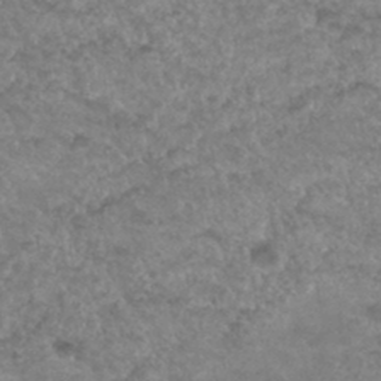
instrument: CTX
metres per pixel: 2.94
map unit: Hto
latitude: 34.0633
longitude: -49.7072
